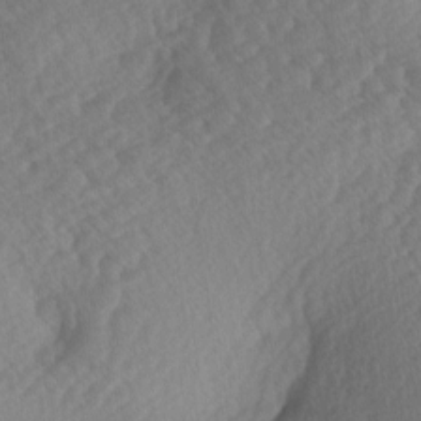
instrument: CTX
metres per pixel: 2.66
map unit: lAa
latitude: -3.6532
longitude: -127.4616
